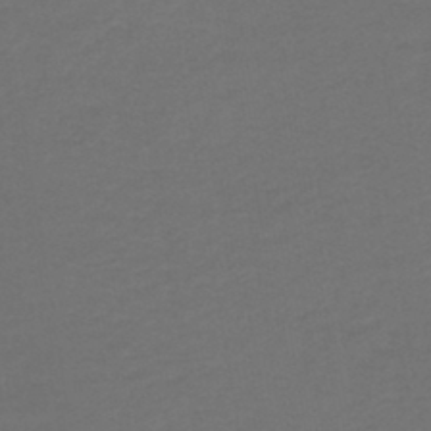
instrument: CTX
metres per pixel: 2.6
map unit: lHb
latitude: -43.8611
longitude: 52.8408
